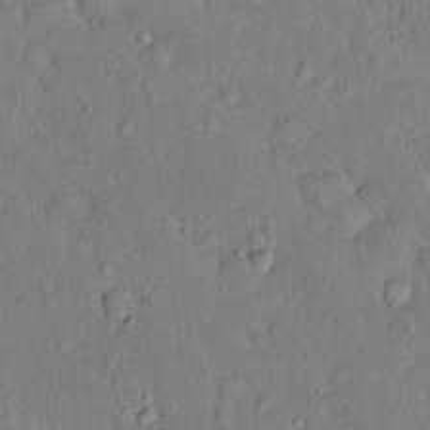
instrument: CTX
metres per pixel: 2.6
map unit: eHh
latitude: 18.8569
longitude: -61.7260
